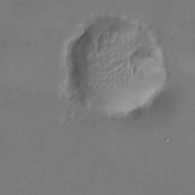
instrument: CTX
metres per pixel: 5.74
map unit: HNhu
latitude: 5.7261
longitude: 7.4076
